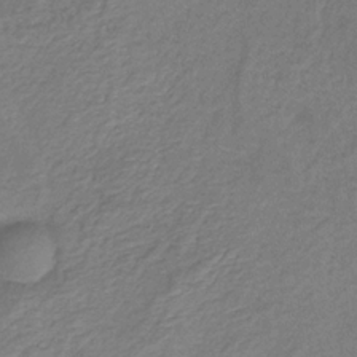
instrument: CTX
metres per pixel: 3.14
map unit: HNb
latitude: -32.5763
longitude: 56.2928
